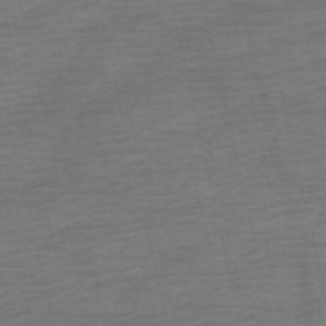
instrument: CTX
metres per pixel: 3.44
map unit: HNb
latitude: -54.1606
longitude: -44.6301
